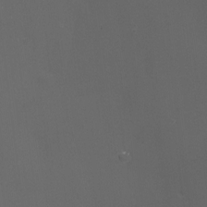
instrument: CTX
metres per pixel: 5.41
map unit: eHh
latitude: -4.9163
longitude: 19.3699
